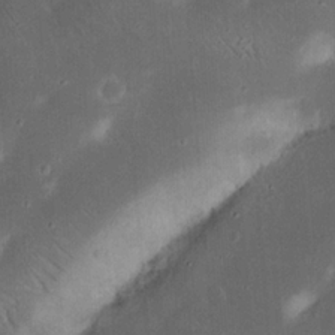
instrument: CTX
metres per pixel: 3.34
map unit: Nhu
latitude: 18.8191
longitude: -74.5168
